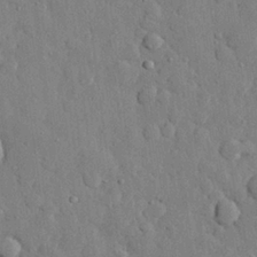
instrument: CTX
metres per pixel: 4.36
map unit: eHh
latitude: 28.1200
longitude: -78.6491
